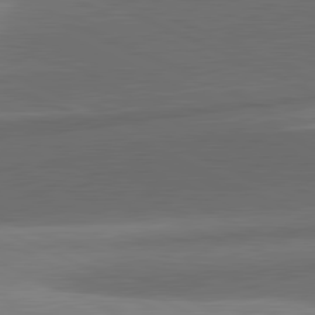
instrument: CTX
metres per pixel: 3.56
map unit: lApd
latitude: 81.7639
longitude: 134.3495
